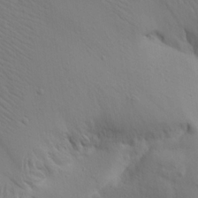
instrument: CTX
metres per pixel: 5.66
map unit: Aa
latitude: 19.4804
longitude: -142.1578
